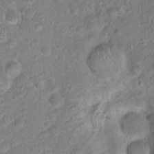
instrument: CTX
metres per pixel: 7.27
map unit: Ht
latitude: 14.8002
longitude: -40.9891
